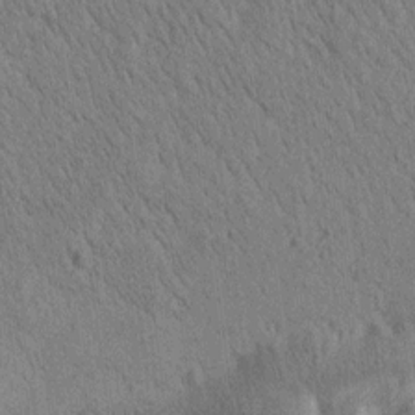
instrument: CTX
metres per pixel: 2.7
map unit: Htu
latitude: 0.5357
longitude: 174.1794
